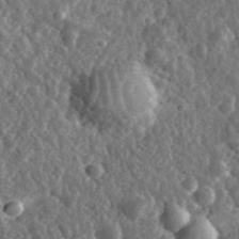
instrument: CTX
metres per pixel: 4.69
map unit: eHh
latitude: 34.8191
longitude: -79.4616
